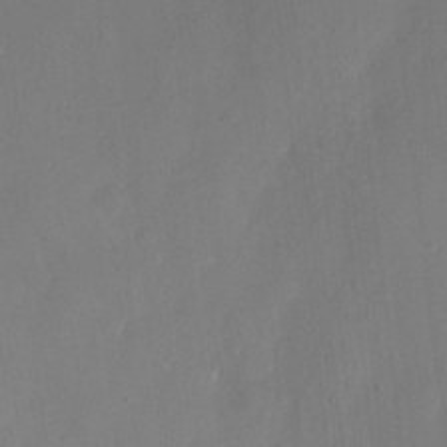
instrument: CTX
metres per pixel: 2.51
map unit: eHh
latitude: 11.7261
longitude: -67.9906
